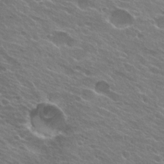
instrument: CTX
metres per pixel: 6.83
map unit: Hto
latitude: 25.1781
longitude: -37.5182
